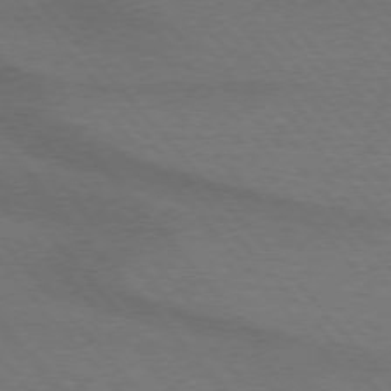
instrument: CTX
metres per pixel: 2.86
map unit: lApd
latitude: 75.1592
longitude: -81.3104
